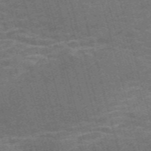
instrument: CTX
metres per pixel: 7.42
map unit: Nve
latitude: -59.2942
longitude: 63.8989
